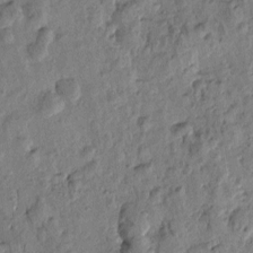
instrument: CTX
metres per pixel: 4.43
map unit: Htu
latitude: -0.3118
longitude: -176.3656
